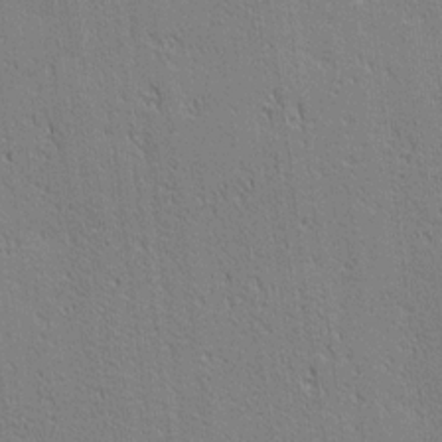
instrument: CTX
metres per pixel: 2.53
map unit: lAa
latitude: 12.4601
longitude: -107.6694
